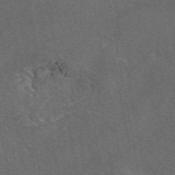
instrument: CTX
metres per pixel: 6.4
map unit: eAb
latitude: 46.3468
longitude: 108.7274
